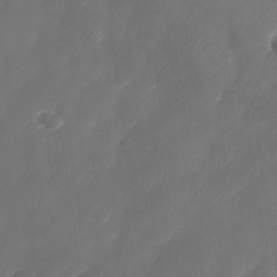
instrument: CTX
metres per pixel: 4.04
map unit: Nhe
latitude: -34.1039
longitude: -144.9325
